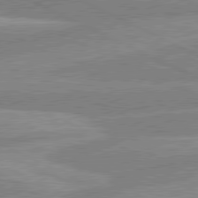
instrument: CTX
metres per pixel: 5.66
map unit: lApd
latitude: 80.7435
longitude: -170.2711
